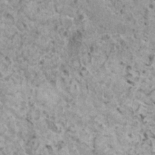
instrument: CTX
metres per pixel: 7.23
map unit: HNhu
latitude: 2.3278
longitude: 5.4265
